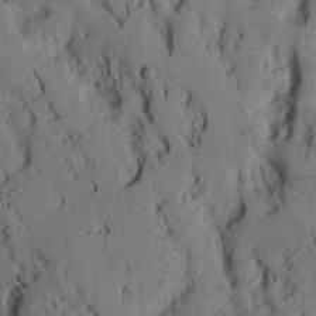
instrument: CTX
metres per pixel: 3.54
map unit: Aa
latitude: 8.4979
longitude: -127.2915
